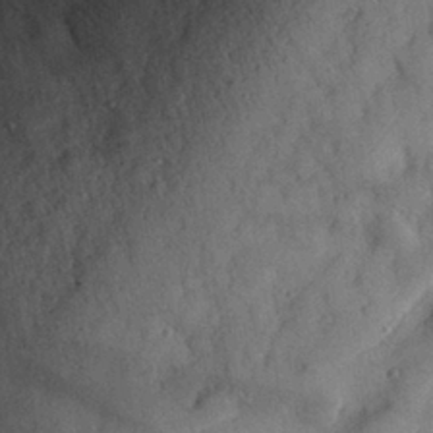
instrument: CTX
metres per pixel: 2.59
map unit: eHh
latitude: 27.5182
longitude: -75.8772
